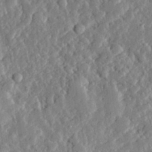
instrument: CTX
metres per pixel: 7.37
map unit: lHvf
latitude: 31.9528
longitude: -90.1767
